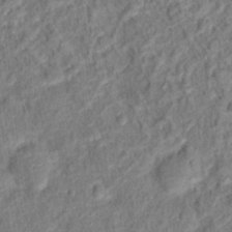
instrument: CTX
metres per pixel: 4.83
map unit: Hto
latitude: 13.6127
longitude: -38.7813
